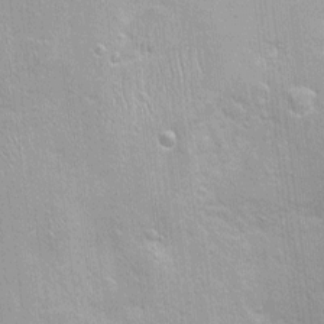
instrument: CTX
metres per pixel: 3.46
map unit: Nhu
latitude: 1.3103
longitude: -16.4034
